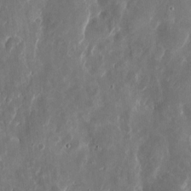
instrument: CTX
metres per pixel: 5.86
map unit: eHh
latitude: 11.1214
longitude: -71.9150
